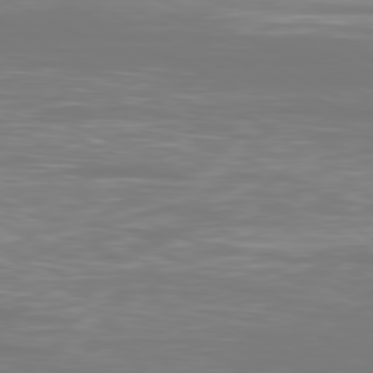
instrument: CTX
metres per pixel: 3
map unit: Ap
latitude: -80.8786
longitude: -59.3104
